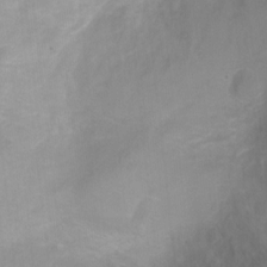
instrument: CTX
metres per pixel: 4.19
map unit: Ht
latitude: 2.7246
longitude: -34.3467
